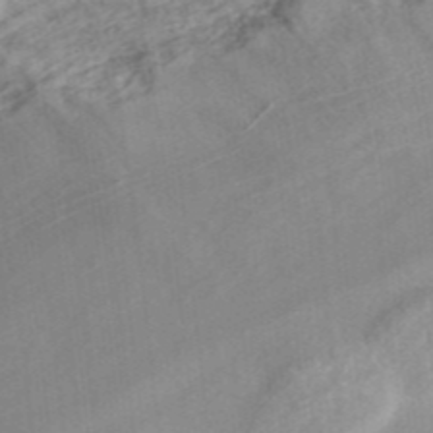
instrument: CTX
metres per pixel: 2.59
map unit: eAb
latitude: 45.4237
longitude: 126.9352
